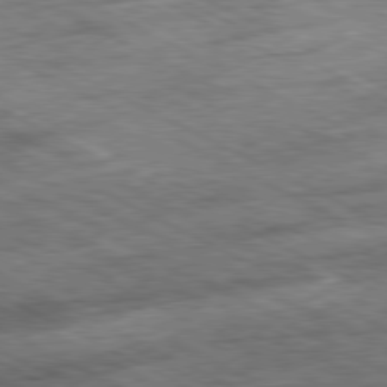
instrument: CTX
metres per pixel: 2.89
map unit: Ap
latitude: -80.8597
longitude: -84.7246
